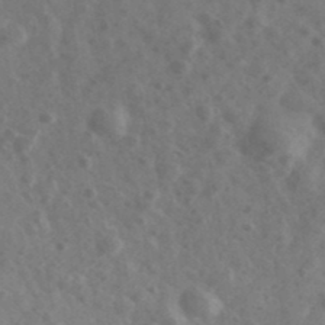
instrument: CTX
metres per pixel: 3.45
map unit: Ave
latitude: 39.0080
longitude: -106.8569
